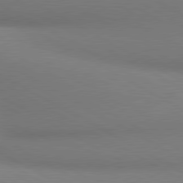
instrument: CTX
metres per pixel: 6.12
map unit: lApd
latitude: 80.4412
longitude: 129.6344
